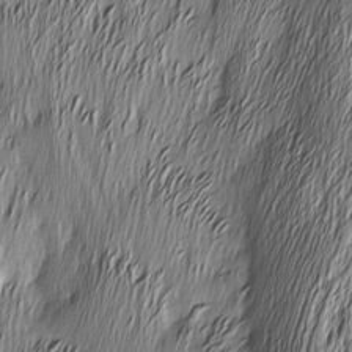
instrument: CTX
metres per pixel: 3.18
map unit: Nhu
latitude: -5.5210
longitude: -150.5545
